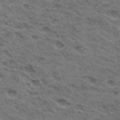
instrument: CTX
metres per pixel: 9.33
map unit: Hto
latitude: 32.0444
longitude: -47.0459
